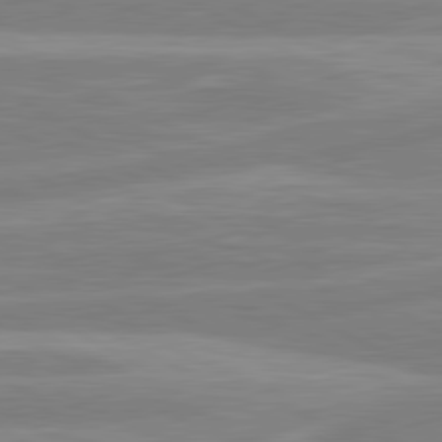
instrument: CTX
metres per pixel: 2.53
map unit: lApd
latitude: 80.8758
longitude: -168.4979
